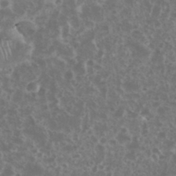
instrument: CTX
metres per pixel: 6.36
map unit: eHh
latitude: 34.5545
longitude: -61.6316
